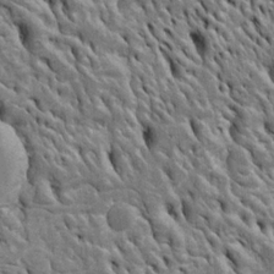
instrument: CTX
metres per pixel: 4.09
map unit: Htu
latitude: -3.7855
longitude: 150.8785
